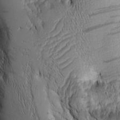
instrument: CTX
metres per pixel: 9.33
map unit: Aa
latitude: 8.4601
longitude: -129.1025
